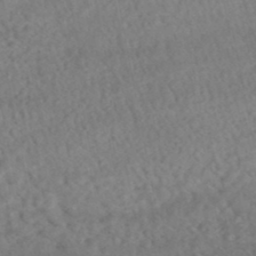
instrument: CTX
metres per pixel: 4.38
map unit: HNhu
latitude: -48.1984
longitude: 102.1795
